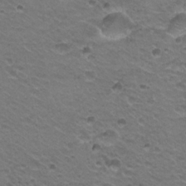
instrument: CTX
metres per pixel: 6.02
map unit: Hto
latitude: 21.1781
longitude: -32.5546
